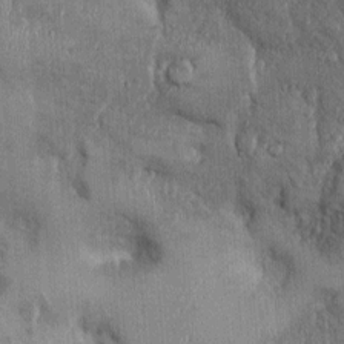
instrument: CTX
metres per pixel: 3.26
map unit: Ht
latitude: -0.5574
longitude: -13.4805
